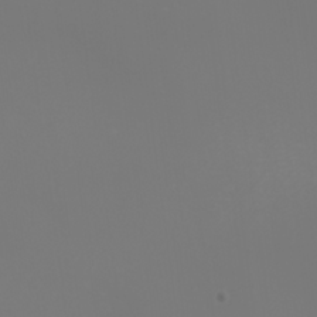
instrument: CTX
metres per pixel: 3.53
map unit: eHh
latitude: -2.0849
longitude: -75.9528
